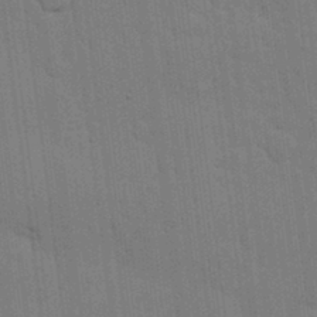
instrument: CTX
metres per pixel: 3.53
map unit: lHvf
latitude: 18.2522
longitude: -113.4993
